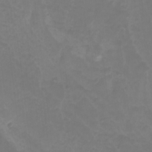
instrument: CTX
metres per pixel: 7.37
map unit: Htu
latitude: -11.1053
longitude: -74.9325
